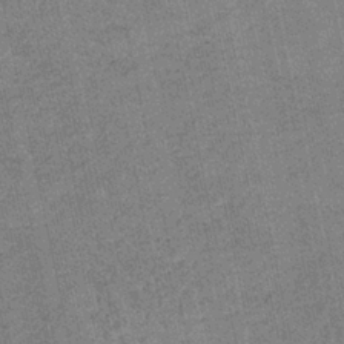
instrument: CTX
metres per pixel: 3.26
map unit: HNb
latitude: -35.5210
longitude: 55.9367
